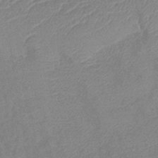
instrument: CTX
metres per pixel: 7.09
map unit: lHb
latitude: -40.2361
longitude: 77.3699
